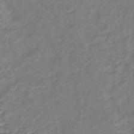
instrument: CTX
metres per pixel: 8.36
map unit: lHb
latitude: -42.1416
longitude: 78.5762
